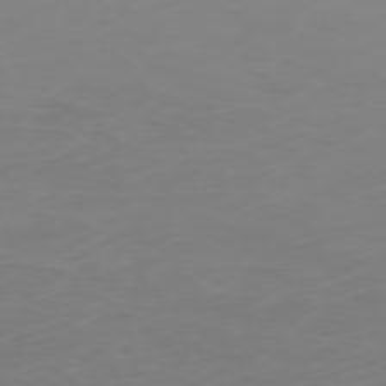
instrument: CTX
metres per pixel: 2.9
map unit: Hpe
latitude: -74.8597
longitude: 6.2739
